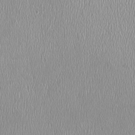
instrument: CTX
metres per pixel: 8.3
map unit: HNhu
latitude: -1.5777
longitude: -0.3845
